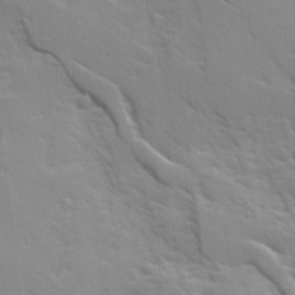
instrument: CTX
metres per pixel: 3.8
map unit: Ave
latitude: 14.4412
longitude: -131.3293
